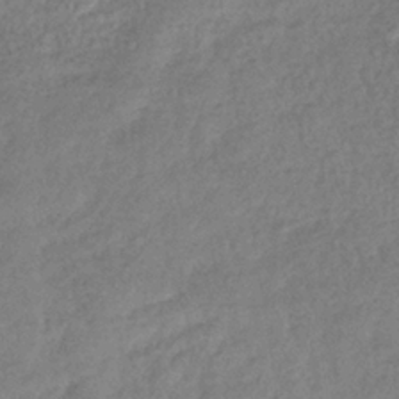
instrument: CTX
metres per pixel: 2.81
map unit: eHb
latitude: -37.1809
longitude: 80.7841
